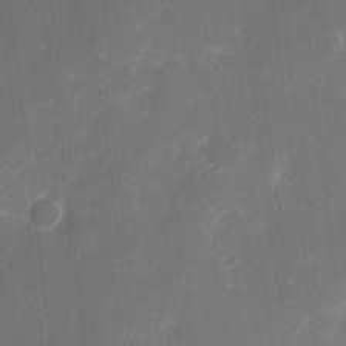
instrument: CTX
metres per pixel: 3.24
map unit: eHh
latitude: 8.9703
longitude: -71.2537
